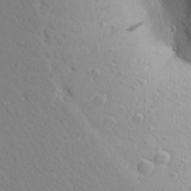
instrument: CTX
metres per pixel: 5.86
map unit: Aa
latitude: 25.0269
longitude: -148.2900
